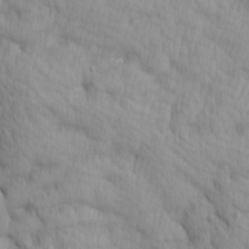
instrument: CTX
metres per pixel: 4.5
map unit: Ave
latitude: 12.7058
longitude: -106.0444
